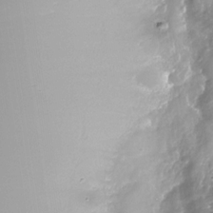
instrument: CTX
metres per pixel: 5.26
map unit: Nhe
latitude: -32.5574
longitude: -88.4034
